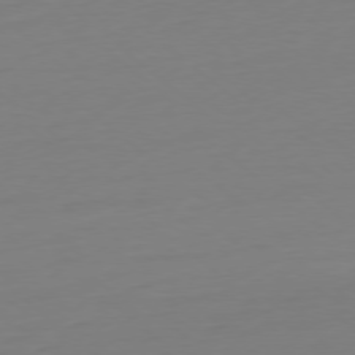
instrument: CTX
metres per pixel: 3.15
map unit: Ap
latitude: -78.3684
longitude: -76.8758
